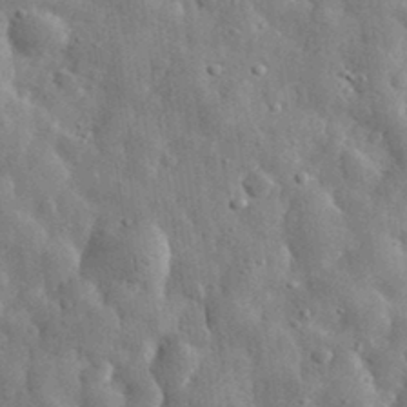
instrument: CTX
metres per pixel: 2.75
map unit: eHh
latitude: 31.9528
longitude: -73.1593
